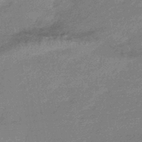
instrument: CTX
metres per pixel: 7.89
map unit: HNhu
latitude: -43.4076
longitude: 93.0297
